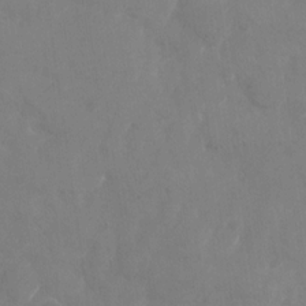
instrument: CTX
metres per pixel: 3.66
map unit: Nhu
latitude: -28.3873
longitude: -68.5357
